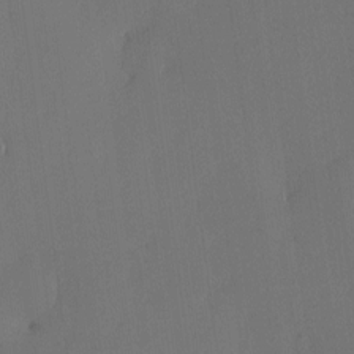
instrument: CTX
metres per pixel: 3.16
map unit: eHh
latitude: -3.8044
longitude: 17.1054
